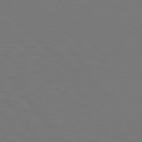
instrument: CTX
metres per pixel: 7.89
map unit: Hpe
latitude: 74.3845
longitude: -123.7072
